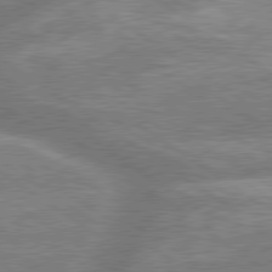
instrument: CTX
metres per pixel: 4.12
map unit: lApd
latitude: 79.4994
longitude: -159.6694
